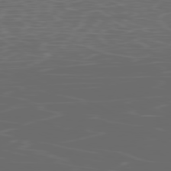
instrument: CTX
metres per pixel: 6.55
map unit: Ap
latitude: -80.0661
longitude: -70.9702
